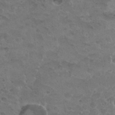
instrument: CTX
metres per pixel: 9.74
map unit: Nhu
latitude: 31.1592
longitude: -53.3293
